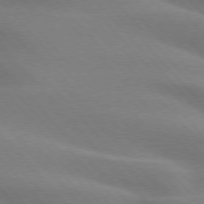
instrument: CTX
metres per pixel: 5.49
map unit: lApd
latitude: 75.5371
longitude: -60.8569
